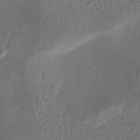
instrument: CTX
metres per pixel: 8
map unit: HNhu
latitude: -39.2943
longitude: 101.5210
